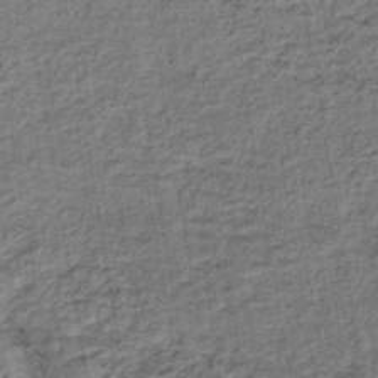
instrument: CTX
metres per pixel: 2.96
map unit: lHb
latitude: -41.0297
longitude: 62.8408
